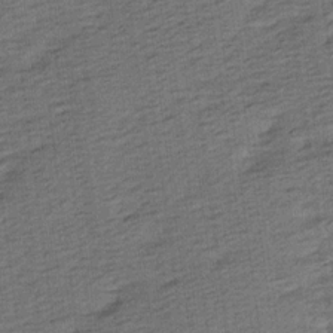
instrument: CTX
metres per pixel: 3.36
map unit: Ave
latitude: 17.0647
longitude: -138.3656
